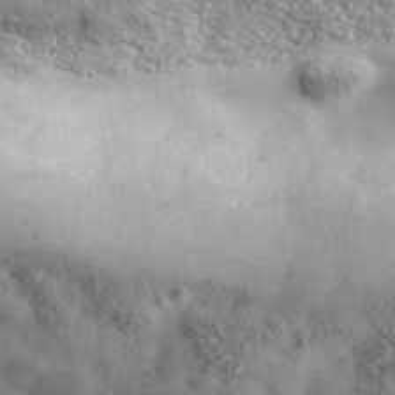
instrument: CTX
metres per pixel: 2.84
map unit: ANa
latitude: 40.5923
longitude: -90.1389
